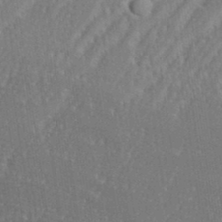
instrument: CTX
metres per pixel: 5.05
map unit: eHh
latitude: 35.0647
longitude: -133.6316
